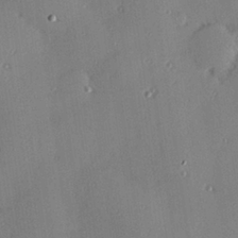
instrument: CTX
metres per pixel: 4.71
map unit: Hve
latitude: 26.1011
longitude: -91.1214
